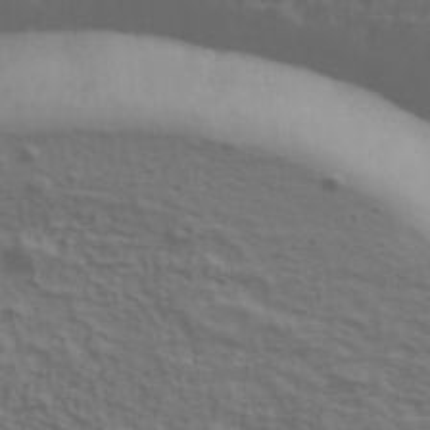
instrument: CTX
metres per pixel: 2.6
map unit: Ave
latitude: 39.5938
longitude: -113.5560
